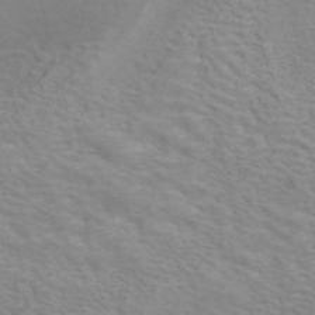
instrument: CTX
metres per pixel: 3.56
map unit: ANa
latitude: 41.9717
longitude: 15.2376
